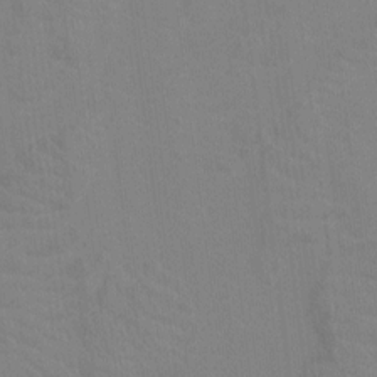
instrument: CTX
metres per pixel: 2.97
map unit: Ht
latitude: -2.7274
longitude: -17.3482
